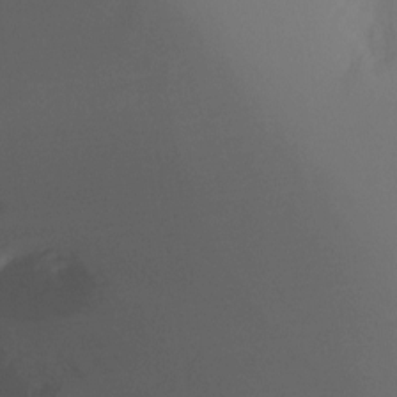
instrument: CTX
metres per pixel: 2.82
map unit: Ht
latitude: -4.7463
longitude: -26.3467
